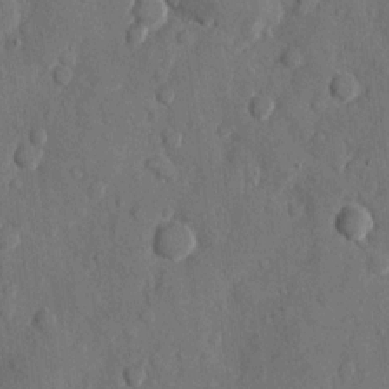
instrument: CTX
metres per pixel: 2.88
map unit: eHh
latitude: 11.9906
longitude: -67.7260
